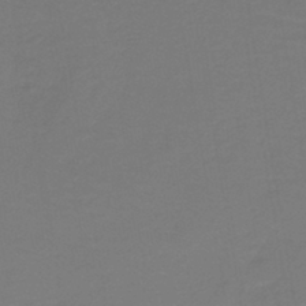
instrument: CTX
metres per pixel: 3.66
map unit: lHb
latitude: -42.5762
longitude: 52.8030
